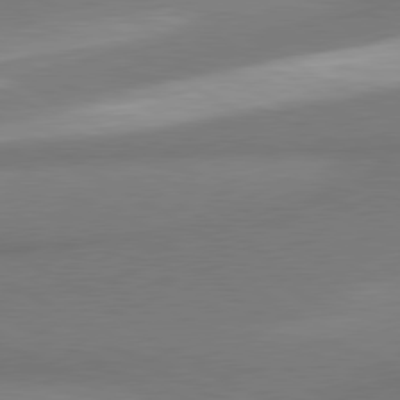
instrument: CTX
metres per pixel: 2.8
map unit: lApd
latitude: 80.0822
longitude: 177.2376
